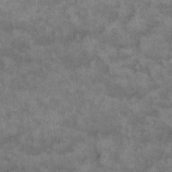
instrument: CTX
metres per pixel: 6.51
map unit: eHh
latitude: 14.0444
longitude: -64.3278
